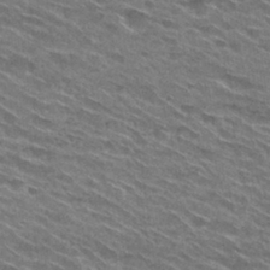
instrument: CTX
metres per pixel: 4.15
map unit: Hto
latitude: 29.8205
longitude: -47.1215
